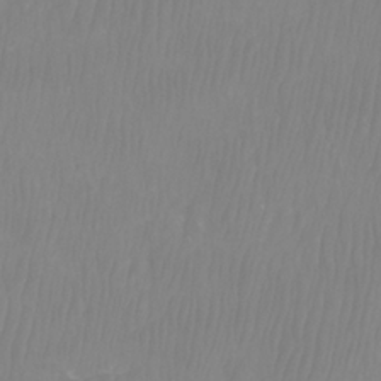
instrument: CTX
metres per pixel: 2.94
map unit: Htu
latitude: -8.8786
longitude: -75.2348
